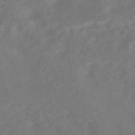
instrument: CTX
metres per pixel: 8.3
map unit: Nhe
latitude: -46.9730
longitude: 152.0661
